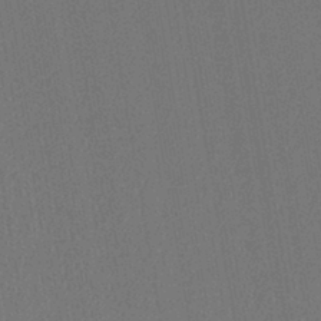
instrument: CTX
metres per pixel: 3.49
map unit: lHb
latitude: -42.9163
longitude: 60.9164
